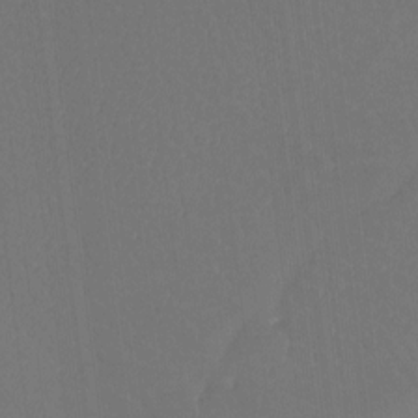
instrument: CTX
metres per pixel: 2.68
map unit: Htu
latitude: -13.5021
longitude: -46.4979
